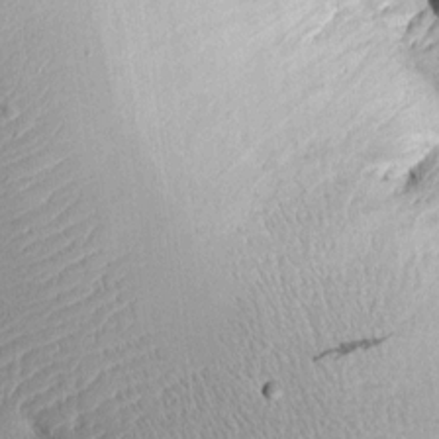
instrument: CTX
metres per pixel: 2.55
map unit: Aa
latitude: 10.4223
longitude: -127.6127
